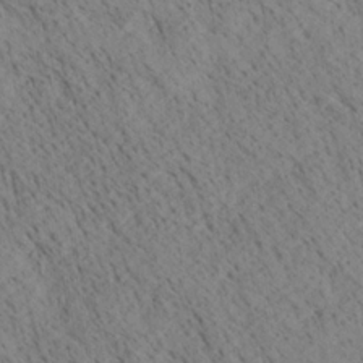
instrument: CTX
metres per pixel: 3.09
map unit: Ave
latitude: 20.8191
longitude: -140.4034
